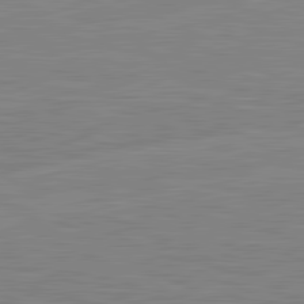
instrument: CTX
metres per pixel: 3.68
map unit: lApd
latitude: 81.7639
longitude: -170.1200
